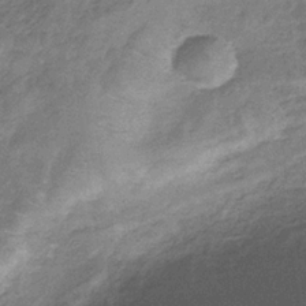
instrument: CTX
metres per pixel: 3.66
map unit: HNb
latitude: -32.8786
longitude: 59.4265
